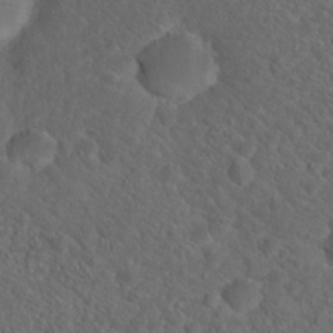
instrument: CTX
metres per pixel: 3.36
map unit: Hto
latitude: 19.2915
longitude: -39.4993
